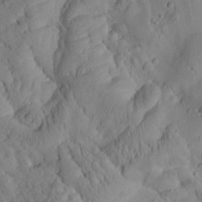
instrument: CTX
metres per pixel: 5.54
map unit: Htu
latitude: 2.1011
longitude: 177.8611
